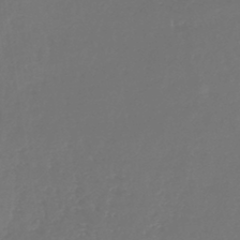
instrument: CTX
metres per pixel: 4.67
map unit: lHb
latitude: -44.4629
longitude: 76.2739
